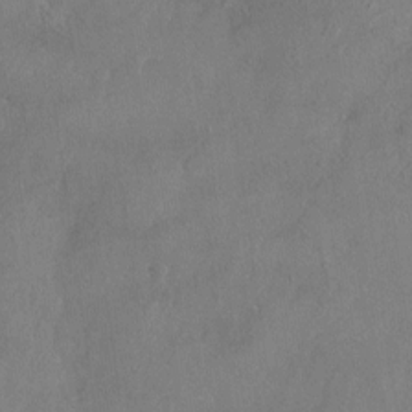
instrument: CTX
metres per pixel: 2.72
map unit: Nhu
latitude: -25.5966
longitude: -70.5735
